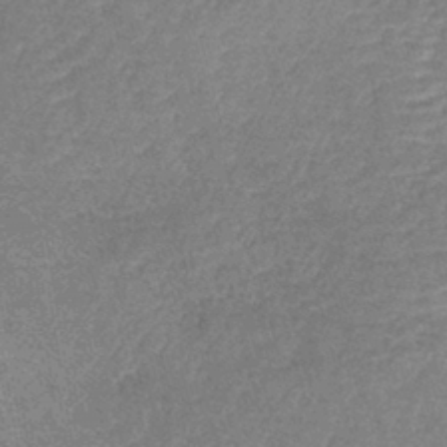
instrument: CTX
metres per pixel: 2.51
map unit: lHb
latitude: -40.4818
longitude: 75.8801
